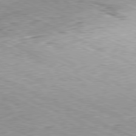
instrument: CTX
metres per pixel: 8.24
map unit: Hpe
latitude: -81.3510
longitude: 10.8597
